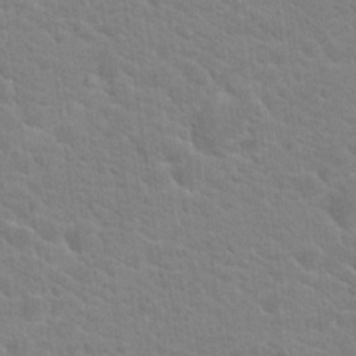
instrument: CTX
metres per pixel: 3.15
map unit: Hto
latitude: 18.8569
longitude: -37.5749
